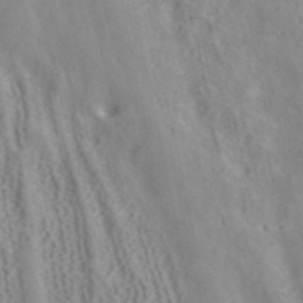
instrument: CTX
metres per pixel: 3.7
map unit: ANa
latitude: 40.8191
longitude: 34.7085
